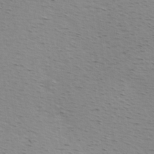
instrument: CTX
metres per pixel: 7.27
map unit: Hve
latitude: 2.5357
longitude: -124.2900
